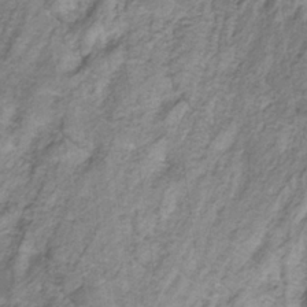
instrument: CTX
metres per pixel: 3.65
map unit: eHb
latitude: -32.6708
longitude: 67.6722
